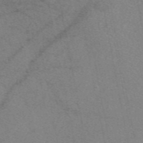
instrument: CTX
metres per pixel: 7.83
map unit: eAb
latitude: 48.2145
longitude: 110.2739
